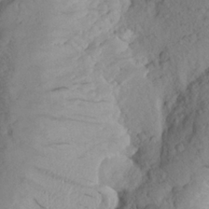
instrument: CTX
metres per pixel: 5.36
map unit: Aa
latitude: 24.1577
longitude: -149.1214
